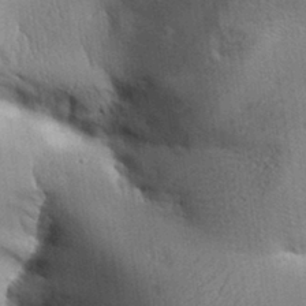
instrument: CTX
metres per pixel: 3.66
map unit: Aa
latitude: 32.6113
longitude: -144.0255
